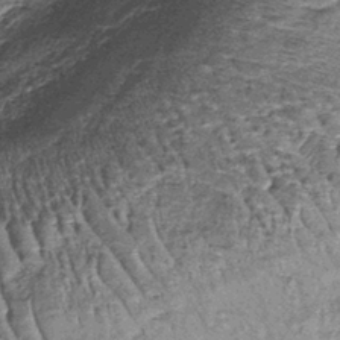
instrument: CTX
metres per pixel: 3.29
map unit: lHb
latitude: -37.9556
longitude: 67.8612
